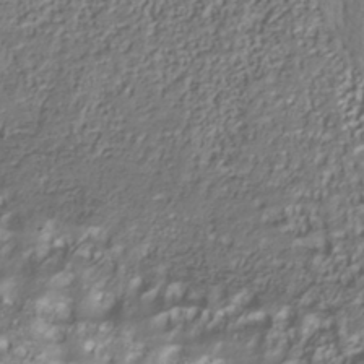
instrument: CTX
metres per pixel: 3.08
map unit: Nhu
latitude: -40.9730
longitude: -85.4615
